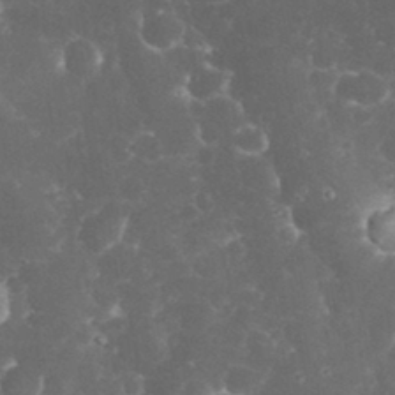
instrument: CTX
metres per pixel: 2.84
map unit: eHh
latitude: 32.2334
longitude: -63.7828
